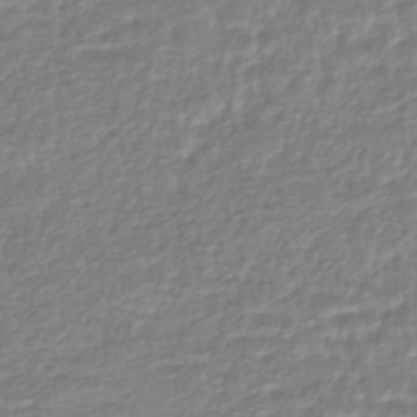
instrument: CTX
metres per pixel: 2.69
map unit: HNhu
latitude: -44.1039
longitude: 104.9919
